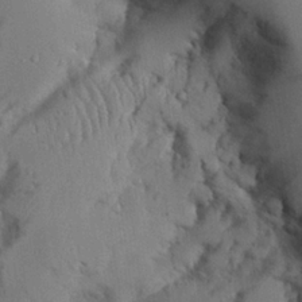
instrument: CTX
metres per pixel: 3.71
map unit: Aa
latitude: 26.8191
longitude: -129.4993
